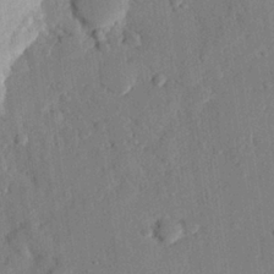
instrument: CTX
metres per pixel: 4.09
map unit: eHh
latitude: 26.2334
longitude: -81.3859
